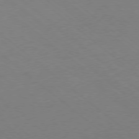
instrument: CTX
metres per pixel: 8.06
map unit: Ap
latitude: -78.9919
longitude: -57.1214
